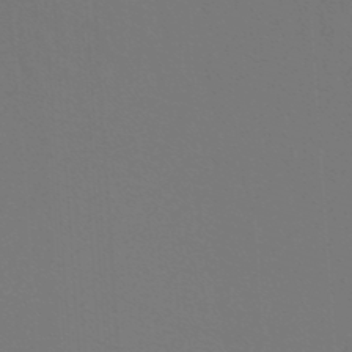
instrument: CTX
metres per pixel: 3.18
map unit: lHb
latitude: -47.8800
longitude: 64.2740
